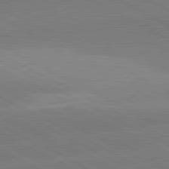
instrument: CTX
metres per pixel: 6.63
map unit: lApd
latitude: 81.8772
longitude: 134.4062
